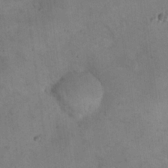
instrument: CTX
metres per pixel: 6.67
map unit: eHh
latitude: 21.6694
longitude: -60.4223
